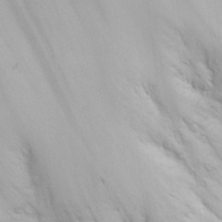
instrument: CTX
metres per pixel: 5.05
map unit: eHh
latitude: 25.2348
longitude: -64.8947
